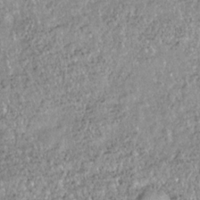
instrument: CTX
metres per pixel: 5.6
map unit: HNhu
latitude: -36.5762
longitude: 33.9178
